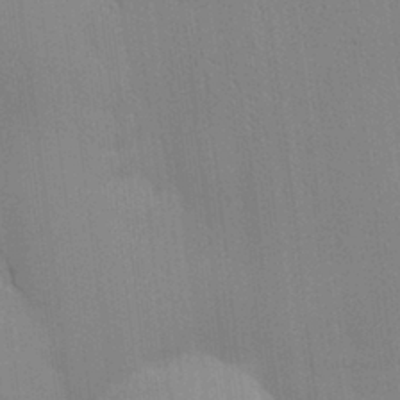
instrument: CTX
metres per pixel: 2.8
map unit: lAvf
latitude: 25.0269
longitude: -112.0444
